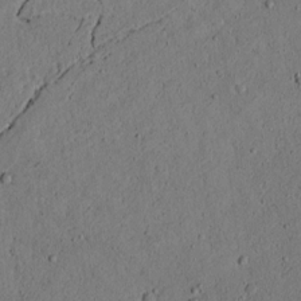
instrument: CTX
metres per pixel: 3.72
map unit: lAvf
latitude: 4.3467
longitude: 167.6911
